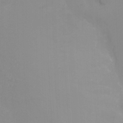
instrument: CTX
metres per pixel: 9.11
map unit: Nhu
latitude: -8.5574
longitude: -41.8961
